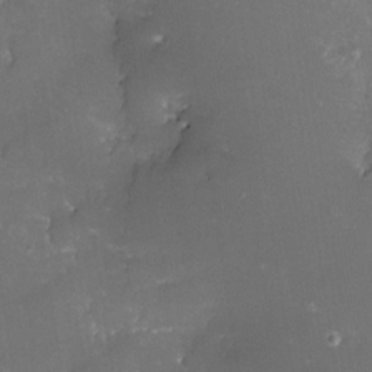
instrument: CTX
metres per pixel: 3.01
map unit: Nhe
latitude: -32.8597
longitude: -116.3467
